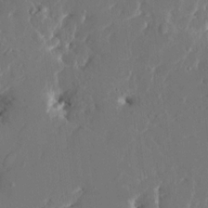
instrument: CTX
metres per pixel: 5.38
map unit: HNhu
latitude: 5.0269
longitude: -6.0255
